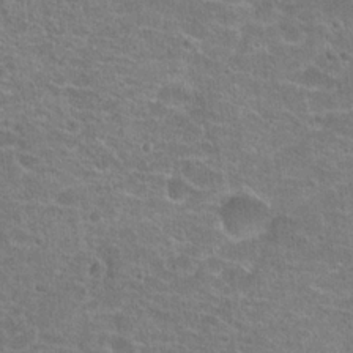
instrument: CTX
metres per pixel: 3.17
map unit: Hto
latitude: 20.9136
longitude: -42.9136
